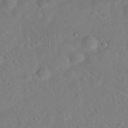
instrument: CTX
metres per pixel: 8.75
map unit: Hto
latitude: 19.6694
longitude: -53.4049
